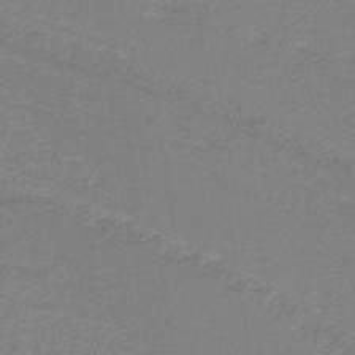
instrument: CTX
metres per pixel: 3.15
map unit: HNb
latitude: -35.5777
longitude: 59.7666
